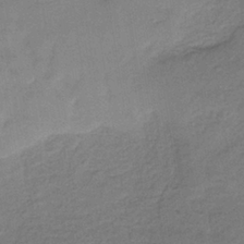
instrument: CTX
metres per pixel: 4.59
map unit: HNb
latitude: -36.1983
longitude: 57.5777
